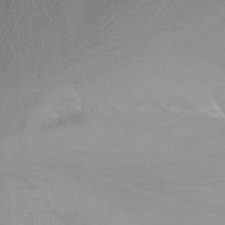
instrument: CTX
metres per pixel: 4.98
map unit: Nhu
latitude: -13.3132
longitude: -57.5182
